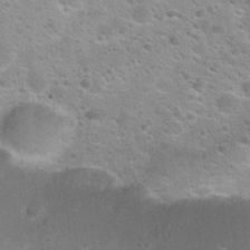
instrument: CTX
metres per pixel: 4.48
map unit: Hto
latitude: 24.0444
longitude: -50.4412
